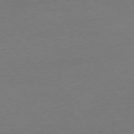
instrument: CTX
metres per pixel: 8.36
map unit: Ap
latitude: -77.9367
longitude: -69.5560
